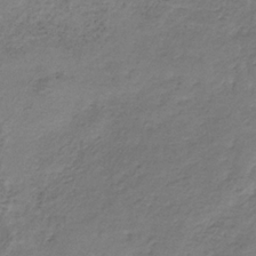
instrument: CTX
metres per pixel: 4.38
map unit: HNb
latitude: -31.7288
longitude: 60.2739
